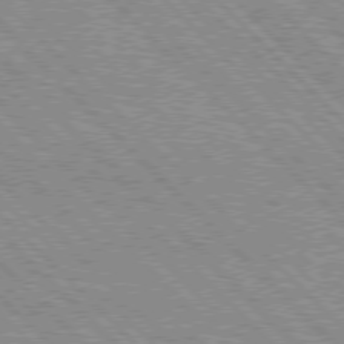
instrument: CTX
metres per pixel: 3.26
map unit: lApd
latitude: 76.6679
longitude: -73.8773
